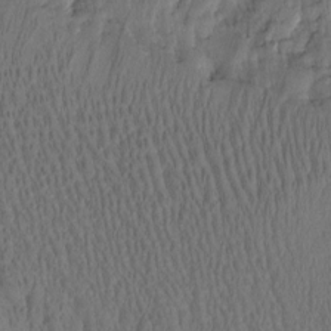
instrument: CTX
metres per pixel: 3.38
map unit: Htu
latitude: -4.8786
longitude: -179.9150
